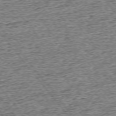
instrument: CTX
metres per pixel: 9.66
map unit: Ap
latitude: -75.1620
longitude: -91.8772
